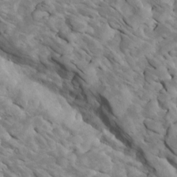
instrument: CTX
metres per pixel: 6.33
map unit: Htu
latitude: 2.1200
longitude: 142.9352
